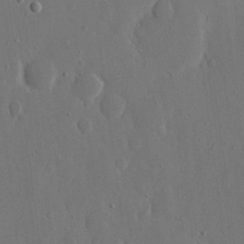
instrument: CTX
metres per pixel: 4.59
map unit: eHh
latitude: 15.7261
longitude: -69.9717
